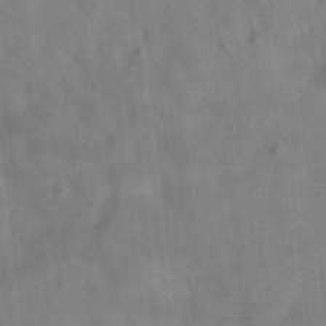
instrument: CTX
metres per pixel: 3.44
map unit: eAb
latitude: 34.7624
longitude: 109.6533
